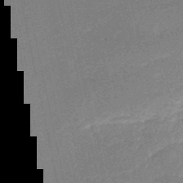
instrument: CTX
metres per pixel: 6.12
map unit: HNb
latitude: -51.3321
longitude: -41.2159
